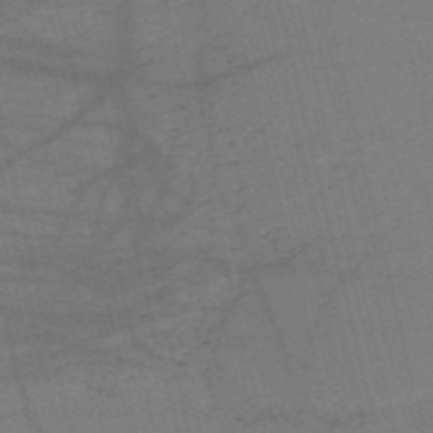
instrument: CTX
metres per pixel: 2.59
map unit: HNb
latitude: -55.4643
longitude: -41.4426
